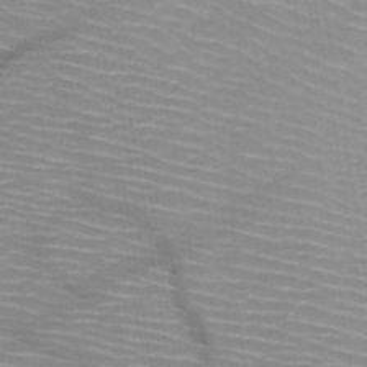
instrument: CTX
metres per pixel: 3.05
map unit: HNb
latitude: -47.4643
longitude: -45.0269
